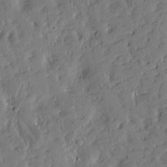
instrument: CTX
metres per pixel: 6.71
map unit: Htu
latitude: -3.0108
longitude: 174.9919
